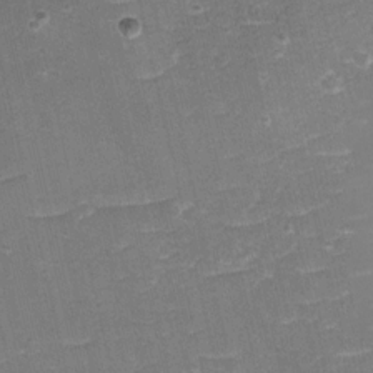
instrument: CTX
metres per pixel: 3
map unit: eHh
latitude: -3.7666
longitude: -76.4223
